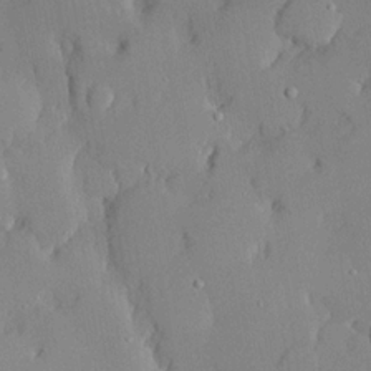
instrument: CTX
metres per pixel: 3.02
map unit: lHvf
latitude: 20.9892
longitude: 145.2376
